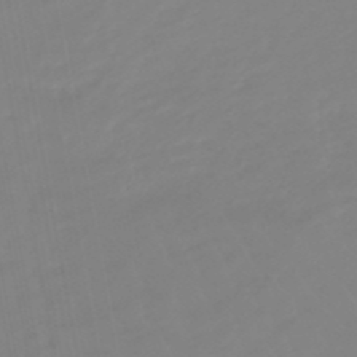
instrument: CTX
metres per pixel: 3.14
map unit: eHb
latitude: -48.9164
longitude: 84.3873
